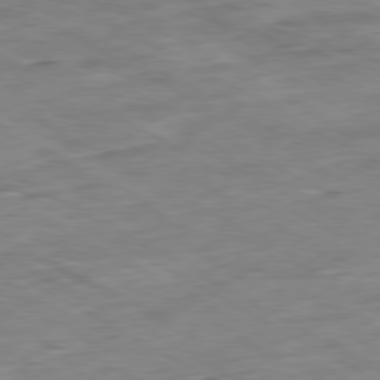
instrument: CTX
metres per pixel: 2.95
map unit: Ap
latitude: -80.7274
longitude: -81.4804
